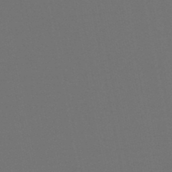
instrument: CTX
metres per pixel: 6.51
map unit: HNb
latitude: -47.5966
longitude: 56.1417
